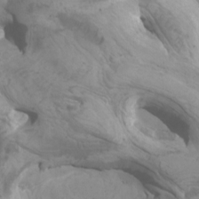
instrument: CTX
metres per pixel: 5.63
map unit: Htu
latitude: -6.3684
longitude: -75.8961
